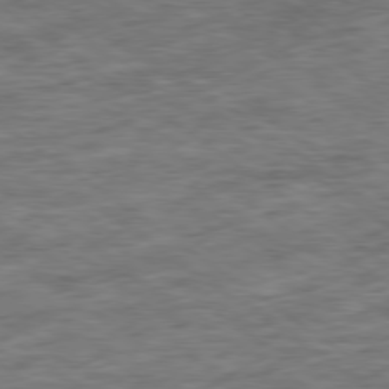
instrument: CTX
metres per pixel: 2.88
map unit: Ap
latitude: -79.4265
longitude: -49.2915
